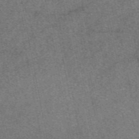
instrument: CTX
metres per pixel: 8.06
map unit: eAb
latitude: 48.4034
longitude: 107.9556
